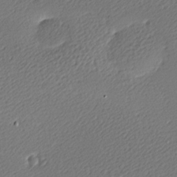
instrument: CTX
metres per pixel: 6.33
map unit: lAa
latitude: -9.7478
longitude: -127.1781
